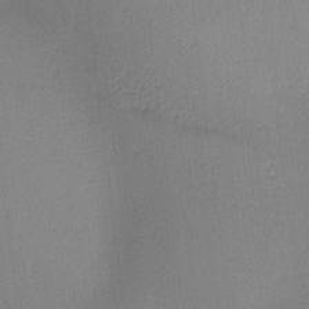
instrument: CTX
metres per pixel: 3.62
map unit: lAa
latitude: 2.1766
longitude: -115.7449
